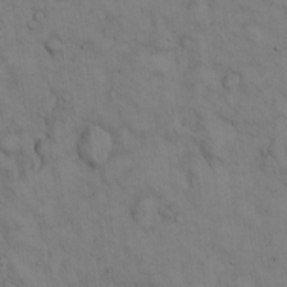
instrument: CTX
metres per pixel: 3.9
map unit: Hto
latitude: 13.4238
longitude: -59.7828
